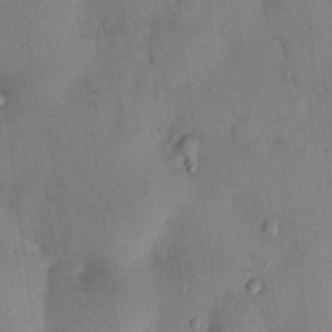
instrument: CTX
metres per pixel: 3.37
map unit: eHh
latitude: 12.6113
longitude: -62.6869
